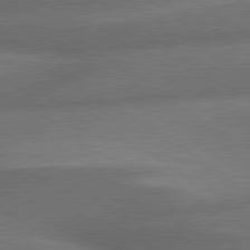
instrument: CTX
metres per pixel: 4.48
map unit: lApd
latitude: 79.7261
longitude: -153.6505
